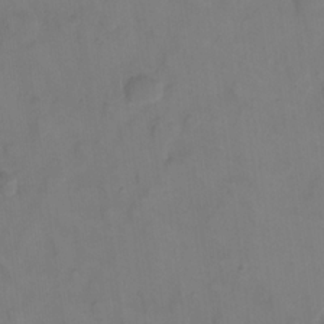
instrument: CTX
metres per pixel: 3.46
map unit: eHh
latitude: 22.4601
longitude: -62.7436
